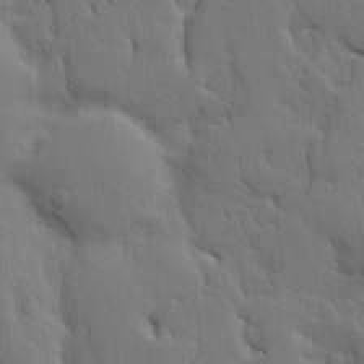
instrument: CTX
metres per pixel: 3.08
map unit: Ave
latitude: 13.7828
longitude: -131.8773
